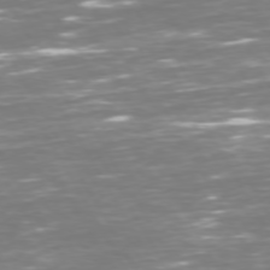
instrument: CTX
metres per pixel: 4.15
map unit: Hpe
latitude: 72.6680
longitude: -126.0444
